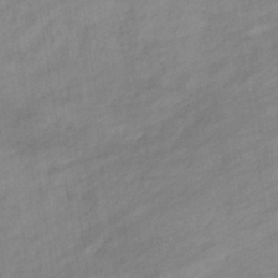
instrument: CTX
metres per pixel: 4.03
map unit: eHb
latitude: -37.3509
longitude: 78.2739
